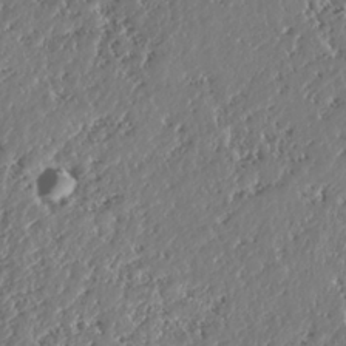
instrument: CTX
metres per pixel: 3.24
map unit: HNhu
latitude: -37.3887
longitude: 33.4455
